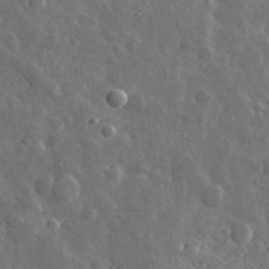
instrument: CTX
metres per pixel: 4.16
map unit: lHvf
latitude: 34.6490
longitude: -88.4979
